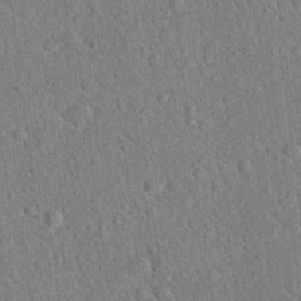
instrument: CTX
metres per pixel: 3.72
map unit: Hto
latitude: 18.7057
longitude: -52.5924
